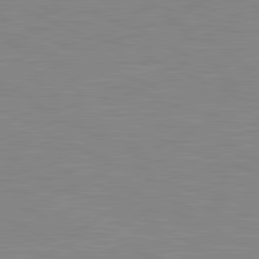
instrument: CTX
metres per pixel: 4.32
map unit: lApd
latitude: 81.3104
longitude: -172.4978
